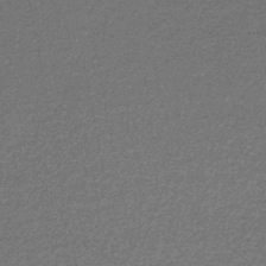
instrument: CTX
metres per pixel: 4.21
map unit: lHb
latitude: -46.3117
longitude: 72.0283
